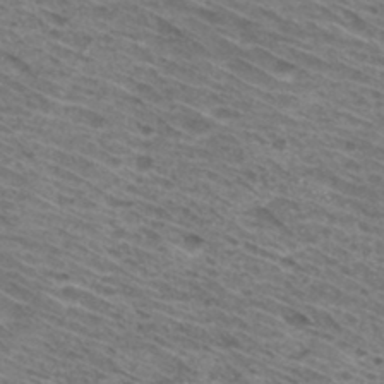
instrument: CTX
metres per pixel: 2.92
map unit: Hto
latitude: 31.1970
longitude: -46.2145
